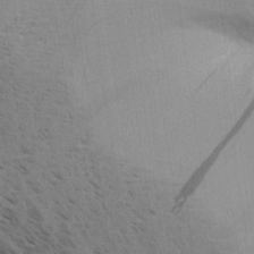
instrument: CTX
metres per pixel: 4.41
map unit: Aa
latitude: 32.2900
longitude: -140.1577
